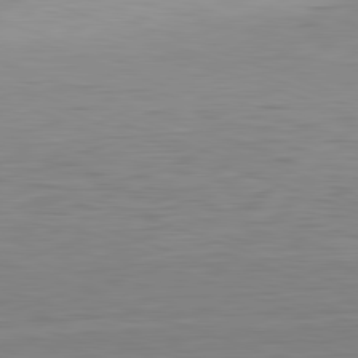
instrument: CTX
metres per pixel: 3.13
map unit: Hpe
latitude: -82.0850
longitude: 10.0661
